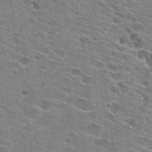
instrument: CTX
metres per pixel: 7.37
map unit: Hto
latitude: 23.8772
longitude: -42.6113
